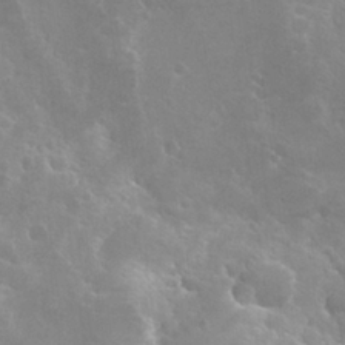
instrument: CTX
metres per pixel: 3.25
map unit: Hto
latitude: 27.0270
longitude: -40.2144
